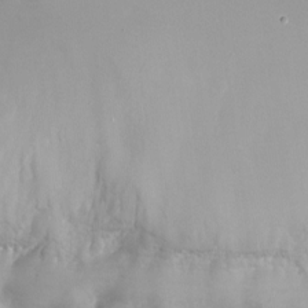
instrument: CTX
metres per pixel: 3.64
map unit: Nhu
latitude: -23.6155
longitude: -71.7827
